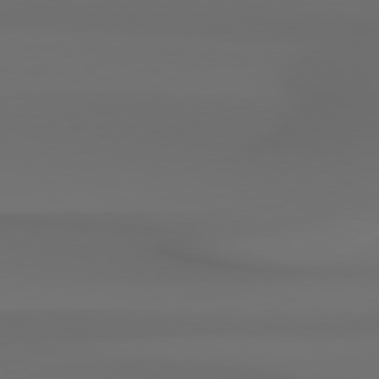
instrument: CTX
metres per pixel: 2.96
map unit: Hpe
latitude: 76.9513
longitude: -132.8947
